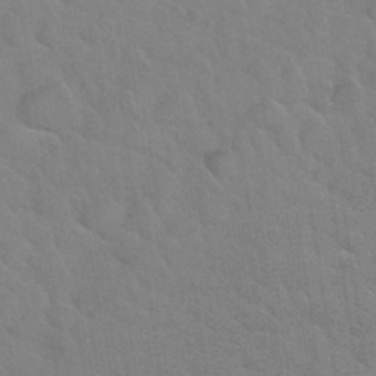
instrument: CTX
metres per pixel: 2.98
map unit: Hto
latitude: 34.7435
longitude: -51.6505
